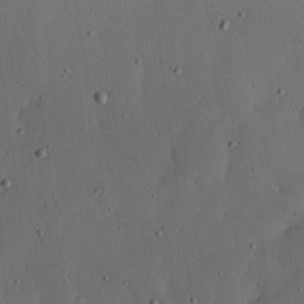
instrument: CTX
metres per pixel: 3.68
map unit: lHvf
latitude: 19.6882
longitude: -115.6315
